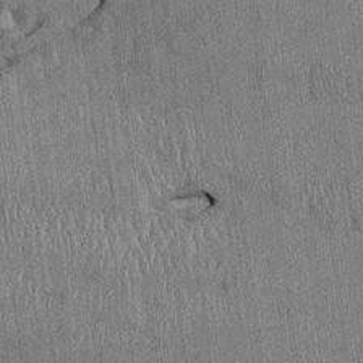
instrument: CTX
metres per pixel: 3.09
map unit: HNhu
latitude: 1.7071
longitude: -5.5938
